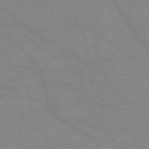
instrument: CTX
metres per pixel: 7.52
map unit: HNb
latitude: -54.4251
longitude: -40.5356
